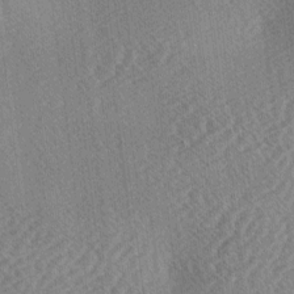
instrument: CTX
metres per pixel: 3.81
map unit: lAa
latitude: -3.5210
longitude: -126.0822
